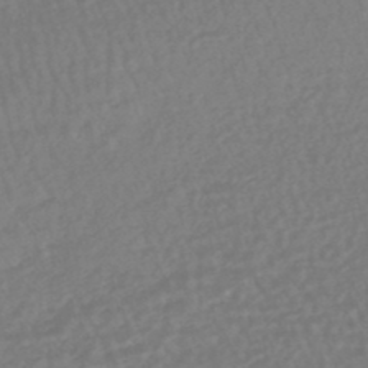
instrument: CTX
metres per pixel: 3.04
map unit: HNhu
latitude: -48.3873
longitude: 101.7099
